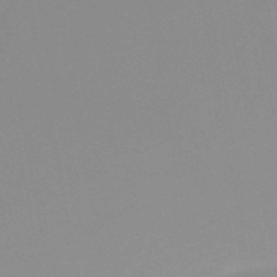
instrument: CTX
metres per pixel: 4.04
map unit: HNb
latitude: -50.9542
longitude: -51.2726
